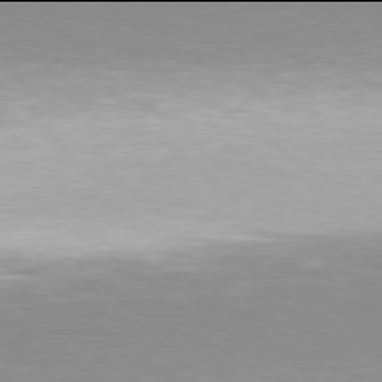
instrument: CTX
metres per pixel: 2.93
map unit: Hpe
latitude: 77.9906
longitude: -131.4994
